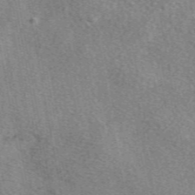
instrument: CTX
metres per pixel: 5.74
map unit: eAb
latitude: 48.6490
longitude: 108.8219
